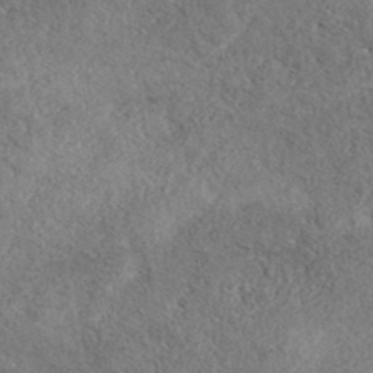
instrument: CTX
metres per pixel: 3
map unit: eAb
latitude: 38.1200
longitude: 112.5574
